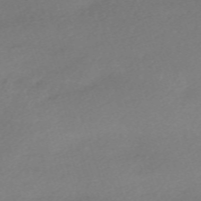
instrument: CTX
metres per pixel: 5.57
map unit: eHh
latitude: -61.8422
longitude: 53.1620
